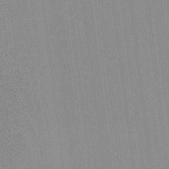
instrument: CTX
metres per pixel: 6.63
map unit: lHvf
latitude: -12.5385
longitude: -103.4804
